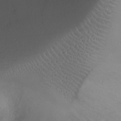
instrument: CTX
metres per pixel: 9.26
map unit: Ht
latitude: -9.7478
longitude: -20.0255
